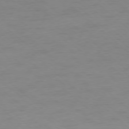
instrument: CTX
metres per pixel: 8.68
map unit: Ap
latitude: -78.3117
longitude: -57.1781
